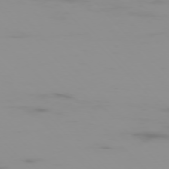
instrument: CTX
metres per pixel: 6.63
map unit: Ap
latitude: -76.0472
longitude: -75.6883
